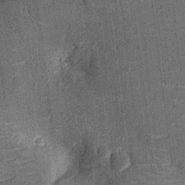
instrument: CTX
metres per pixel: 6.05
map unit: Nhu
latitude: -13.3321
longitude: -23.2726
